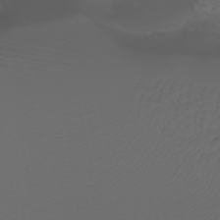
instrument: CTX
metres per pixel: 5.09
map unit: Nhu
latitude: -5.4076
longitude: -89.1215
